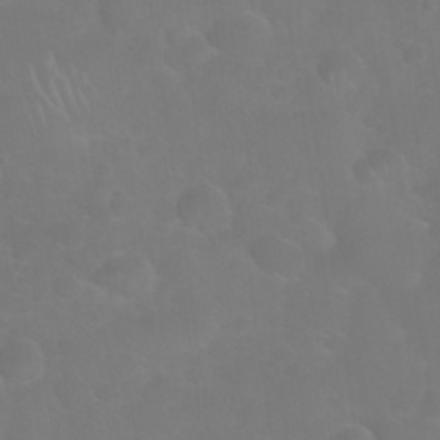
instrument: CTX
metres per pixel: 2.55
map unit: Nhu
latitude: 27.3671
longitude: -64.8569
